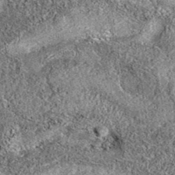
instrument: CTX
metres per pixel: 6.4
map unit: eAb
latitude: 36.7435
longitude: 106.3684
